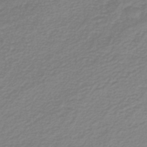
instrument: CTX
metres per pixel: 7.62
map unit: lHb
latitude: -45.9367
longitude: 62.4062
